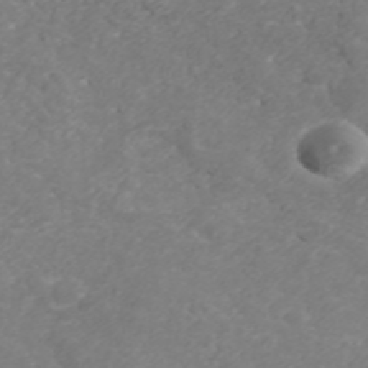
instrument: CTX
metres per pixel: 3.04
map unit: ANa
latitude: 42.5357
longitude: 29.0487
